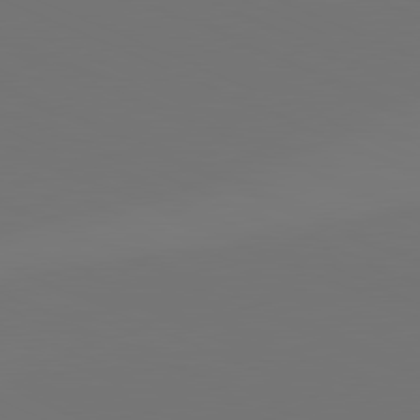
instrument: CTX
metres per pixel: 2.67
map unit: lApd
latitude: 81.4048
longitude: 147.2565
